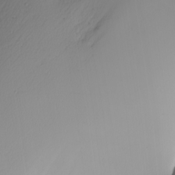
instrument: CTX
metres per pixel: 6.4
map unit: Nhu
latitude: -4.4629
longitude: -91.9339
